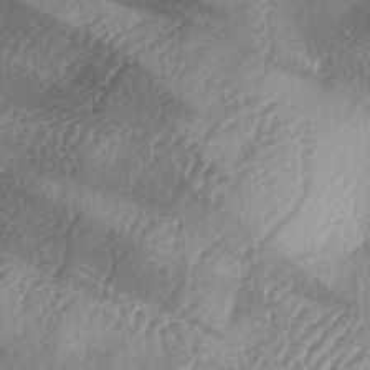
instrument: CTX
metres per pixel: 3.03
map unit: lAa
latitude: -3.9178
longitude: -125.6127
